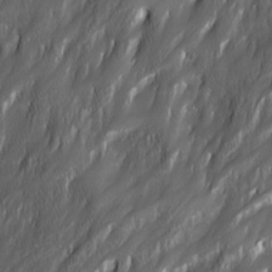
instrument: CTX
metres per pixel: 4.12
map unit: Ave
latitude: 15.8962
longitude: -135.2915
